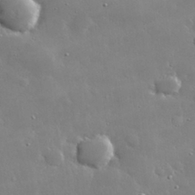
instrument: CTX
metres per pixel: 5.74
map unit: lHvf
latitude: 32.5357
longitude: -93.1214
